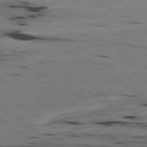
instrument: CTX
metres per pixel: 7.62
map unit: Ap
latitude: -79.6721
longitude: -101.4049
